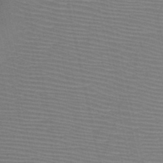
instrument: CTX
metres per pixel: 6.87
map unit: HNb
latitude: -46.6140
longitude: -41.4426
